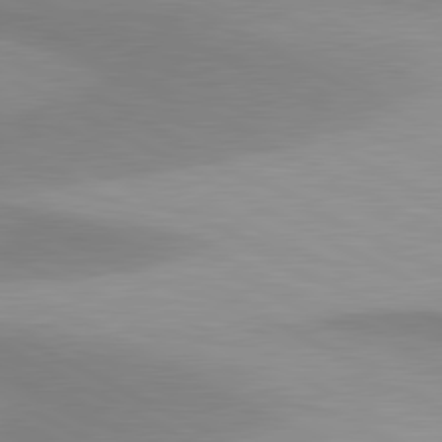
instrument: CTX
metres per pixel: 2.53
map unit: lApd
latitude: 80.8380
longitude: 157.8611
